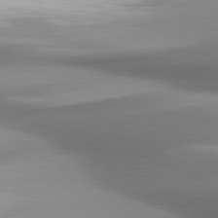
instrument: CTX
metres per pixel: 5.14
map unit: lApd
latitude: 80.5735
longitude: 179.6910
